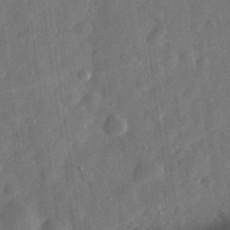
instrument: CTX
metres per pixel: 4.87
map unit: eHh
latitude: 31.0648
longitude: -74.7813
